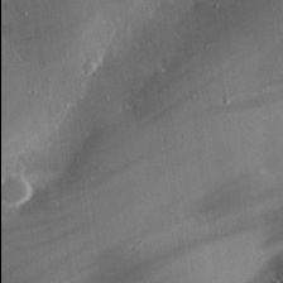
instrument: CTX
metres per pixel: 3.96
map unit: eHh
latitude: 24.8569
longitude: -89.9906
